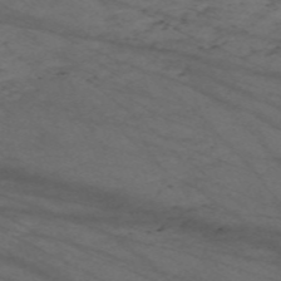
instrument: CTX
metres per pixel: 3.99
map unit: Nve
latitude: -59.6154
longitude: 61.2376
